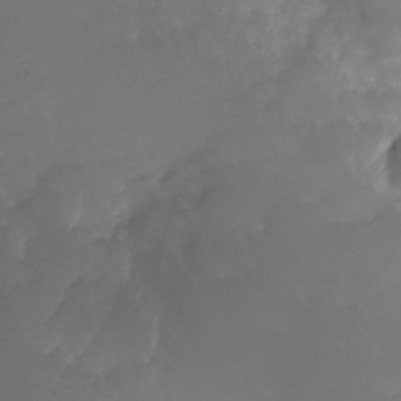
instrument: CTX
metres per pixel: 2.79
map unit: Nhu
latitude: -26.8974
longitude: -72.3657
